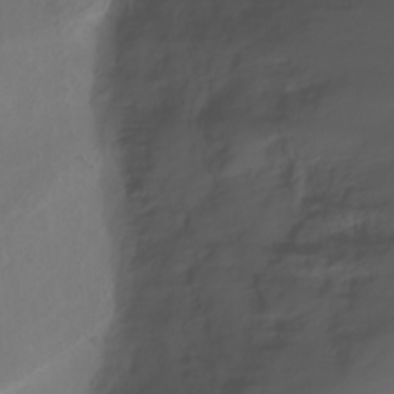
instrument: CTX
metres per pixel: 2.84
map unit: Nhu
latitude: -3.4265
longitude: -74.4412
